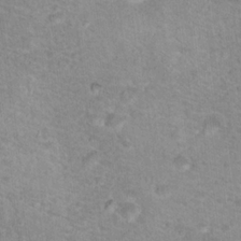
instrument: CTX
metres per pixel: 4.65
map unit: Nhu
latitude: 18.6868
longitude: -31.5183
